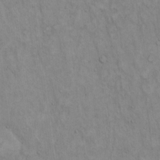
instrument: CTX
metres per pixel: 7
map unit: Hto
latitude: 14.6869
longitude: -60.7246
